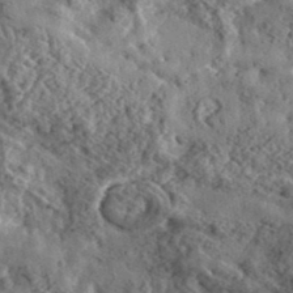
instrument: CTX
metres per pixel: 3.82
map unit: eHh
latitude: 36.6302
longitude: -79.9339
